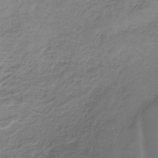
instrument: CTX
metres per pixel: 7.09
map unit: HNb
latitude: -35.0297
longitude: 56.4818
